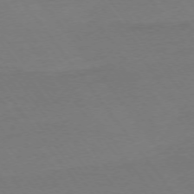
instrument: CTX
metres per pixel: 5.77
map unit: Ap
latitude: -74.9542
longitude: -80.4601
